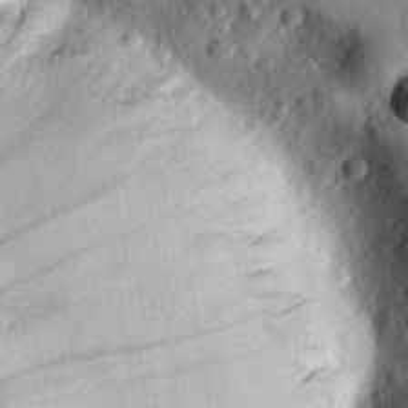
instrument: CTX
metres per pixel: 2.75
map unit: eHh
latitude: 28.7057
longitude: -74.5546
